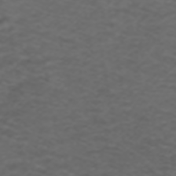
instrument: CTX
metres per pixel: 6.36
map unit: ANa
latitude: 39.3104
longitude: 24.2361
